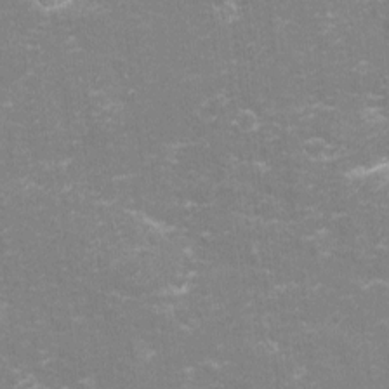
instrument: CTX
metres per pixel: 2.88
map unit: eHh
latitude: -2.9352
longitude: -75.7639
